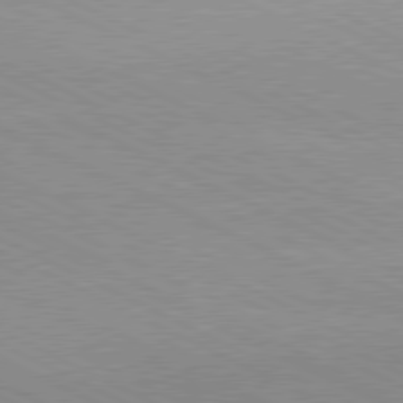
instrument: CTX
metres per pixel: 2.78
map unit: lApd
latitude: 79.9150
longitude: -128.5546
